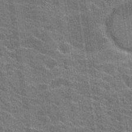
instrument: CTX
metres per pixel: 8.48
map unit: Hto
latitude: 22.5735
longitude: -40.7057
